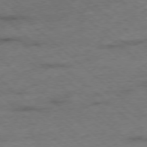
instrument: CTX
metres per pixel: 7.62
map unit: Ap
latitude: -78.3117
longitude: -50.4034
